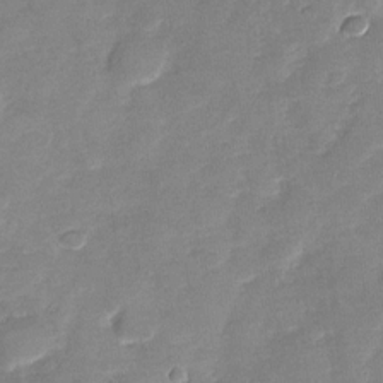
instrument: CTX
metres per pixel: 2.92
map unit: Nhu
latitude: -27.4832
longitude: -62.2334
